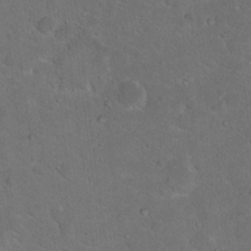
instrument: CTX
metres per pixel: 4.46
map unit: Hto
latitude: 15.6883
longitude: -37.8772
